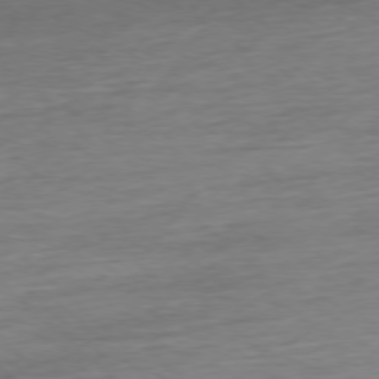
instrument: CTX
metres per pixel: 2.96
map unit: Ap
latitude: -78.1039
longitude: -71.4048
